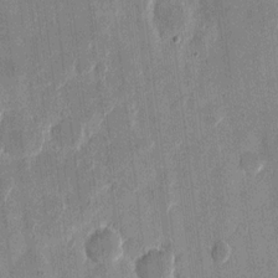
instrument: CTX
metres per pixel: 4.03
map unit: eHh
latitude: 12.2901
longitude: -68.4790
